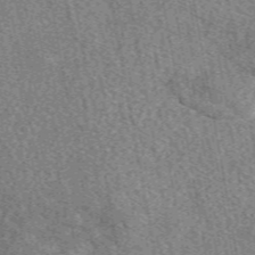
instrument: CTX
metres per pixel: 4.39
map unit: eAb
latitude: 49.8205
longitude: 115.3132
